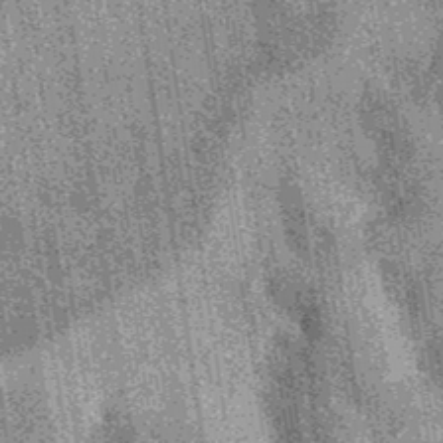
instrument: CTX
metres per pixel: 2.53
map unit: eAb
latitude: 37.3670
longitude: 107.5210
